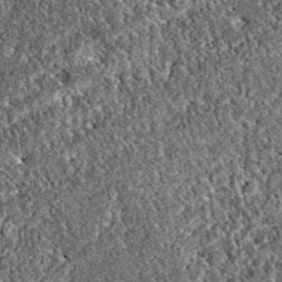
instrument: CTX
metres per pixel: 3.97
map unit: eAb
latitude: 37.5749
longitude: 111.8800
